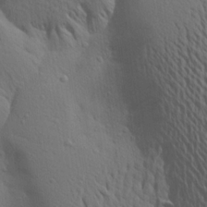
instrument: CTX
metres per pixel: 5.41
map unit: Aa
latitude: 19.3670
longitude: -144.0822
